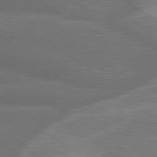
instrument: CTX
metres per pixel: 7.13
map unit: lApd
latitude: 79.3860
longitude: -123.5371
